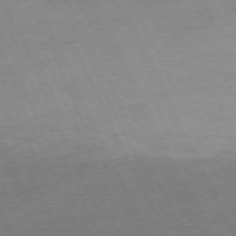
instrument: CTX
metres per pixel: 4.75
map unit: Ap
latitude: -75.0487
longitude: -74.7057
